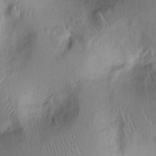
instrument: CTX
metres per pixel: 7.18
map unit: Nhu
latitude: 1.5182
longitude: -14.0822
